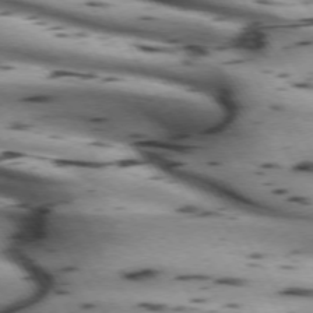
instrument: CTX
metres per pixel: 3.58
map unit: lApd
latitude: 72.4412
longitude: -52.3845
